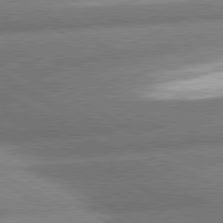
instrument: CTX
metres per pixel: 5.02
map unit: lApd
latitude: 80.3278
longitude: -163.7450
